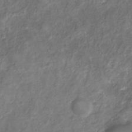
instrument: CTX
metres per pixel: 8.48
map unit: Nhu
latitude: -31.1809
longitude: -60.6112
